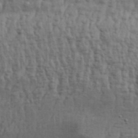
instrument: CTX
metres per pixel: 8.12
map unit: Aa
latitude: 31.1970
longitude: -135.4048
